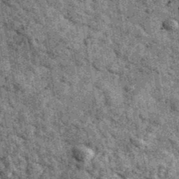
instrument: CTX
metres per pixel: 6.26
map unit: Ave
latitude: 40.0255
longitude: -107.6505
